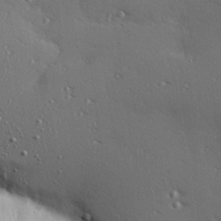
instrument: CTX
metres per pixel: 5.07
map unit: Hve
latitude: 26.3656
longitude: -91.7639
